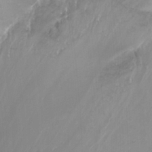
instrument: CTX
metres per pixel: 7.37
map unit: Ht
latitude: -15.7100
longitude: -41.5560
